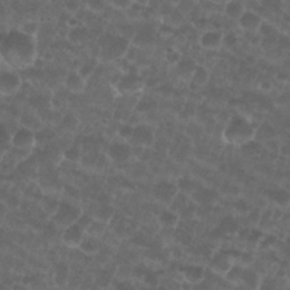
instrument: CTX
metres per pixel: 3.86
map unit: Nhu
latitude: 26.8569
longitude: -52.3090
